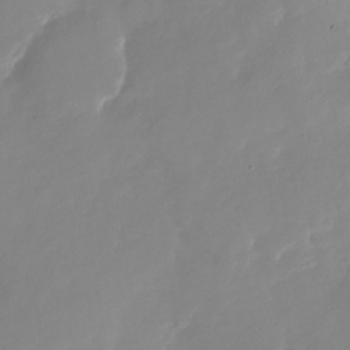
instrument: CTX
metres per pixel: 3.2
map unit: Nhu
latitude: -27.8044
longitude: -76.0444
